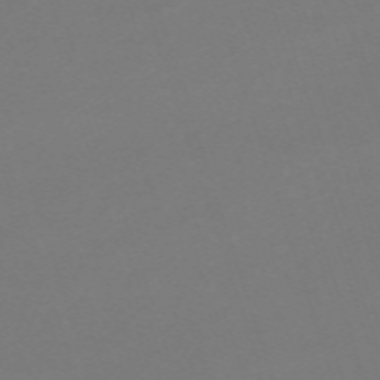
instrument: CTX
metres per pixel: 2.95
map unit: eHh
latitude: -63.6722
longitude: 49.4266
